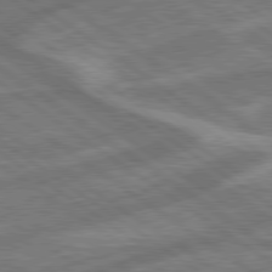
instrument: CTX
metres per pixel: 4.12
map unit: lApd
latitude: 79.2726
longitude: -171.6694
